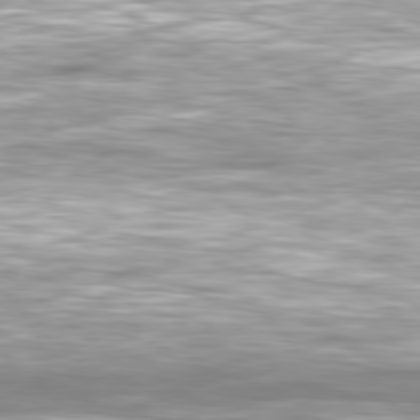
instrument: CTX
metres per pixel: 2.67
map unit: Hpe
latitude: -80.8597
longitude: 17.6911
